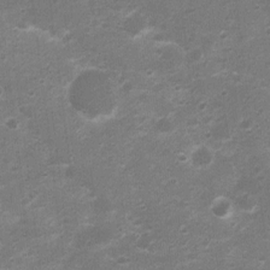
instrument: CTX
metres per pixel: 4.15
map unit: Nhu
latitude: 4.4790
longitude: -26.0444
